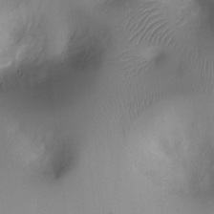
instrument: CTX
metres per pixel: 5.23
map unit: Ht
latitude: -7.8044
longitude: -24.0444
